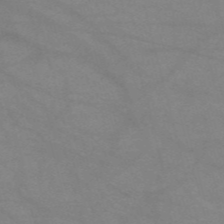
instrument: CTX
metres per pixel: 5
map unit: HNb
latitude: -54.5763
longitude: -40.4978
